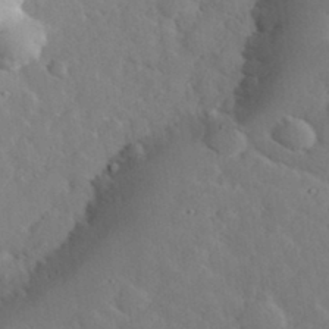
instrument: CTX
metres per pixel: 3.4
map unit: lHvf
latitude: 33.5749
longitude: -83.1025
